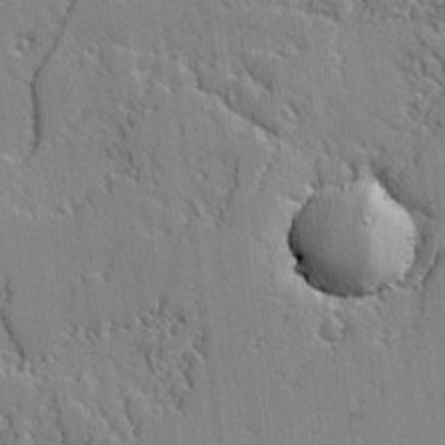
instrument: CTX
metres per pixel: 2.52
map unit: lAvf
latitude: -2.0849
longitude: -109.4426
